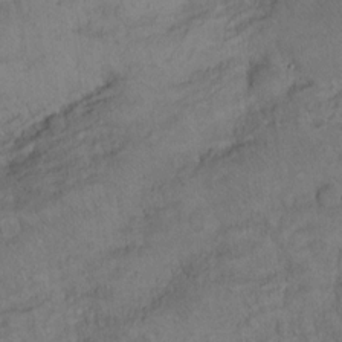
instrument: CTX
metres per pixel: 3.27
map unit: Hto
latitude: 12.9703
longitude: -57.3670
